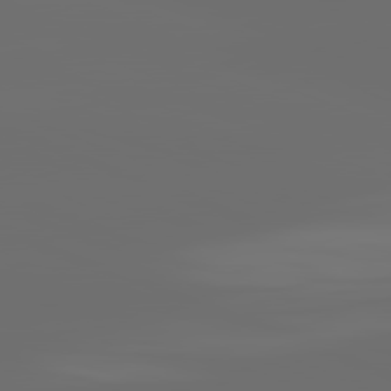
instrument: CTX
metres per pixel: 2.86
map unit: lApd
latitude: 82.0822
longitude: -165.2915
